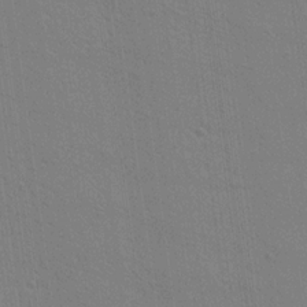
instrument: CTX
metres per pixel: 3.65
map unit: Aa
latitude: 20.7624
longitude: -140.7057
